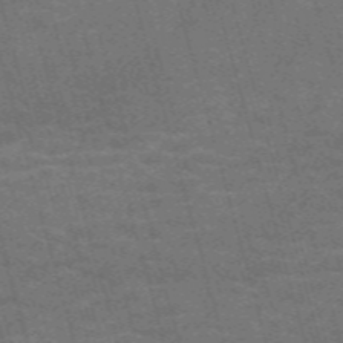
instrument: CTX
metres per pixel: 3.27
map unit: Nve
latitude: -59.3887
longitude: 63.9367
